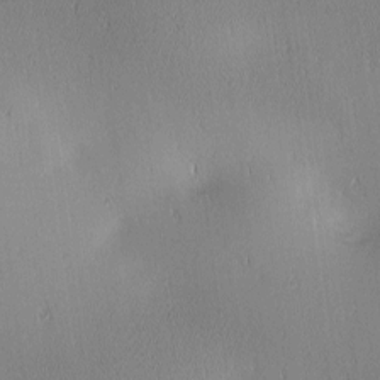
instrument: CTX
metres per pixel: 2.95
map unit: lAa
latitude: 1.6882
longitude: -117.4993
